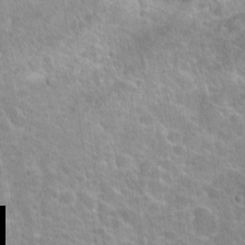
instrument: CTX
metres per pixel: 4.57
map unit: Hto
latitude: 22.9703
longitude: -47.0081
